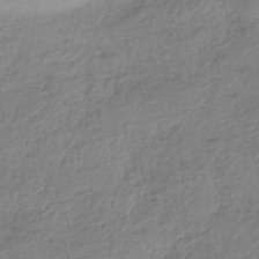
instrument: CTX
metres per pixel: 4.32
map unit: HNhu
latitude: -40.8975
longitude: 98.9730
